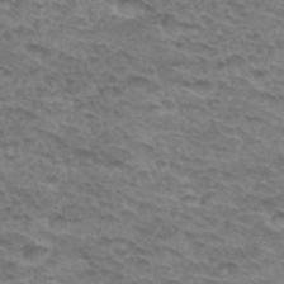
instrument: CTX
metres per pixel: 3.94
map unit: Hto
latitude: 33.3104
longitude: -47.7072
